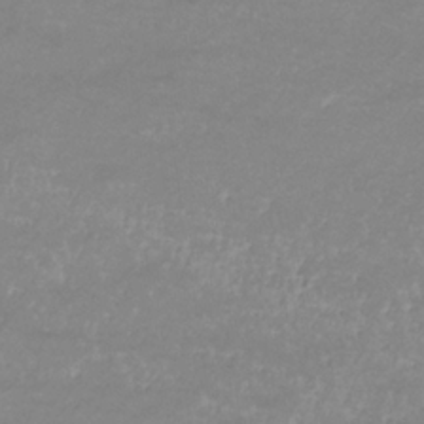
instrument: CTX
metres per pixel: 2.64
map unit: lHb
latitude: -33.8801
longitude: 70.0661
